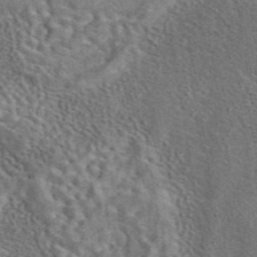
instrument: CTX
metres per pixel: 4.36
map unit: eAb
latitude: 43.6316
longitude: 110.5195
